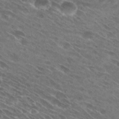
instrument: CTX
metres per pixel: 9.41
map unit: Hto
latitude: 29.2159
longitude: -44.4223
